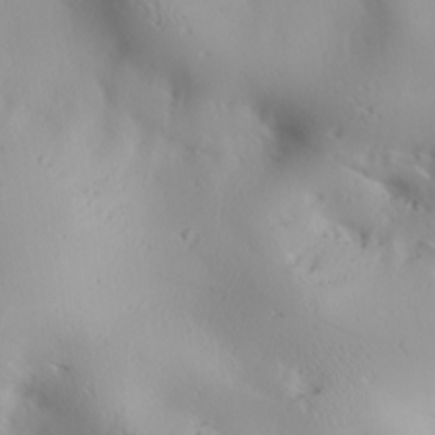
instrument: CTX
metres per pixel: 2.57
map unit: lAa
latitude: 20.1389
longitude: -138.0444
